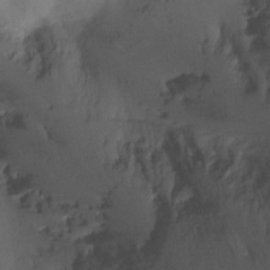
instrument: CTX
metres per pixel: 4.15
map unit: Ht
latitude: -11.0864
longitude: -34.0444
